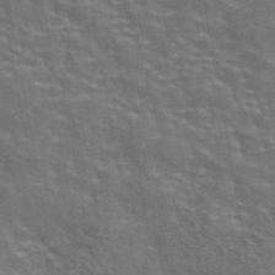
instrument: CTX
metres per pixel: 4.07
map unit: eAb
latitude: 43.9906
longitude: 107.5966
